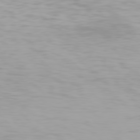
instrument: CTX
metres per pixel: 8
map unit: Hpe
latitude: 77.6882
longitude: -166.6490
